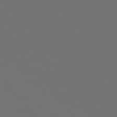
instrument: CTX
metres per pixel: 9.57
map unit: Hpe
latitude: 76.5923
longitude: -169.8772
